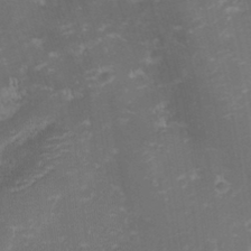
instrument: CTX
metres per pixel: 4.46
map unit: eHh
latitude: -2.2172
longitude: -81.7450
